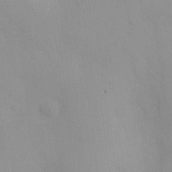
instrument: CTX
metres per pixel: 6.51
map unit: Ht
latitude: 3.1970
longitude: -23.2159
